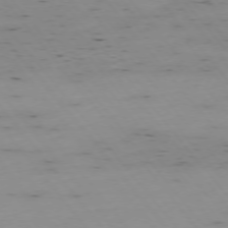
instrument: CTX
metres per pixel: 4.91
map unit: Hpe
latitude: -75.1998
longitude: 3.9745
